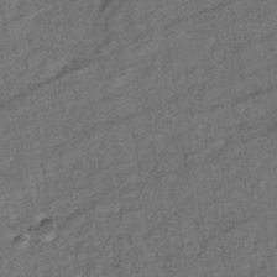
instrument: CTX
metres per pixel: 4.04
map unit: eHb
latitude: -39.6155
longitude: 77.7667
